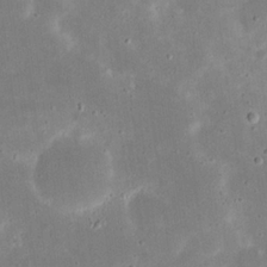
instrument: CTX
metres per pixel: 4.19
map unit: eHh
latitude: 21.5749
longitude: -67.6505
